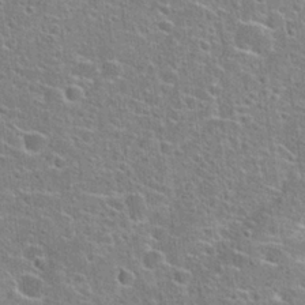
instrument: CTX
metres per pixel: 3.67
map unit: Hto
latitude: 22.9892
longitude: -44.8569
